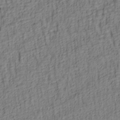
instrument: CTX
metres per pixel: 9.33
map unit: lAa
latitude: 5.0080
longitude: -114.4034
